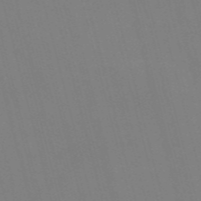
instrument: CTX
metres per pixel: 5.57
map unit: Nve
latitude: -57.9556
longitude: 61.9178
